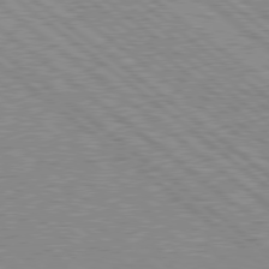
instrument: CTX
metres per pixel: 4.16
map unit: Hpe
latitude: 78.5735
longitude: -168.6869
